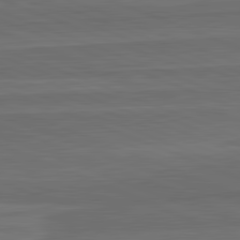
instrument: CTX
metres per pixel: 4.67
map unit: lApd
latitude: 82.2900
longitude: 168.4629
